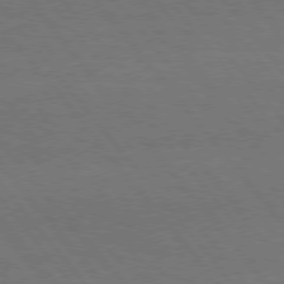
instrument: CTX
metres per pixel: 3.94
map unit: Hpe
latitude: 75.7639
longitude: -137.2537
